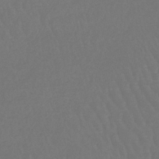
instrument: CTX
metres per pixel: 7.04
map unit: lHb
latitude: -42.1605
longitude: 65.4077
